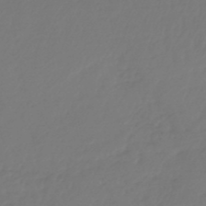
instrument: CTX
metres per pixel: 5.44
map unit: lHb
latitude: -47.9178
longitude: 61.9745
